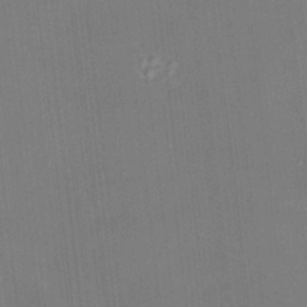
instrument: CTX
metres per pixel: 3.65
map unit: HNhu
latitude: 6.0633
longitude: 10.8408
